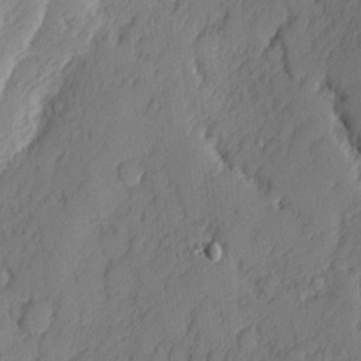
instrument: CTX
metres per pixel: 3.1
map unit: eHh
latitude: 4.5546
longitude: -76.1389
